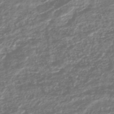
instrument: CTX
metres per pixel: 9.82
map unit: HNhu
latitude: -45.1809
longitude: 98.2739
